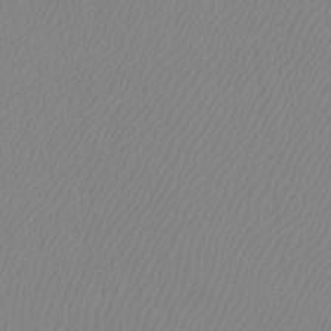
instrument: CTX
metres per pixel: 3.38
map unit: Htu
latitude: -12.6330
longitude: -47.7072
